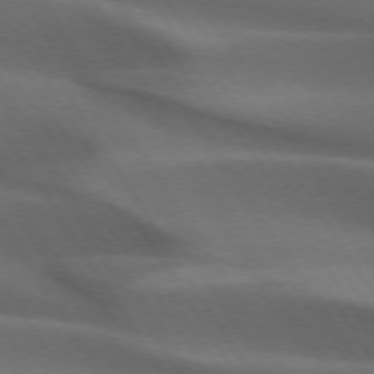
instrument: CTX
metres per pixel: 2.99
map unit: lApd
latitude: 73.1215
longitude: -52.3279
